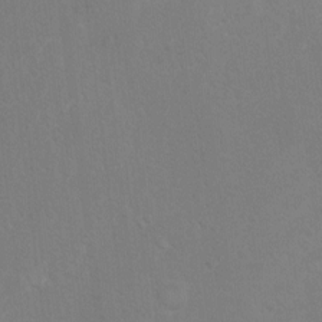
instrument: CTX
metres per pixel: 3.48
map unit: Ht
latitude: 4.0255
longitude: -27.9717
